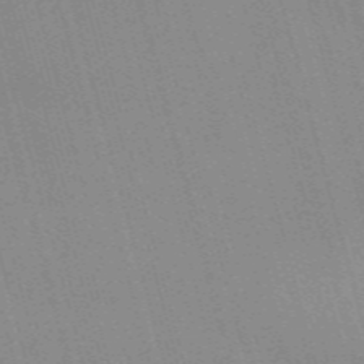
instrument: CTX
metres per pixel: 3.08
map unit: Nve
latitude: -58.9352
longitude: 62.7652
